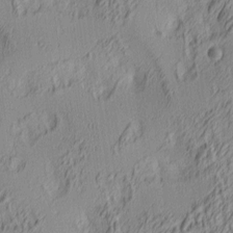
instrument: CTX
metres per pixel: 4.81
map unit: lAa
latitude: 4.2145
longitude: -115.6882
